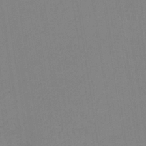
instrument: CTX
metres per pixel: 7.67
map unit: HNb
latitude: -34.9164
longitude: 56.8219
